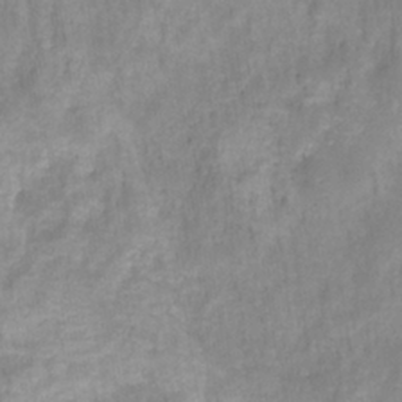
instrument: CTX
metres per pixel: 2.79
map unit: HNhu
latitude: -27.5777
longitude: 73.5210
